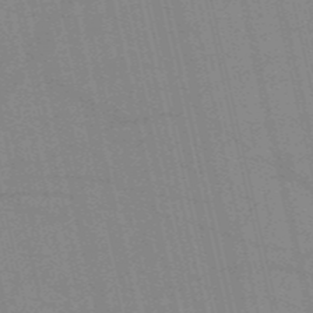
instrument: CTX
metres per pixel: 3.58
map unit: HNb
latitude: -53.9745
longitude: -40.7246
